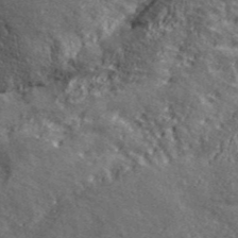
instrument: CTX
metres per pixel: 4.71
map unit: eHh
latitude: 43.7450
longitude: -88.7247
